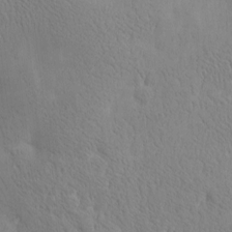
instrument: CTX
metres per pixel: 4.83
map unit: HNhu
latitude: -5.2376
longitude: 15.1054
